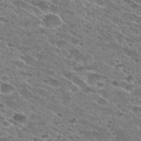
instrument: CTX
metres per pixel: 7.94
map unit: Hto
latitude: 28.8947
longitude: -45.5749
